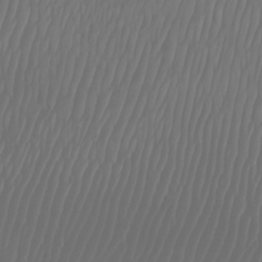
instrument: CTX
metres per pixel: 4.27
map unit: Htu
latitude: -7.0486
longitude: -70.4601
